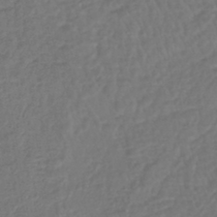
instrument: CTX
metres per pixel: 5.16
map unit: lHb
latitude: -43.0864
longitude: 64.7274
